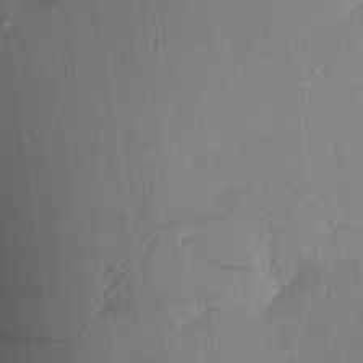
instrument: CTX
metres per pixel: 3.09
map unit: Aa
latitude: 15.3482
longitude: -147.8206
